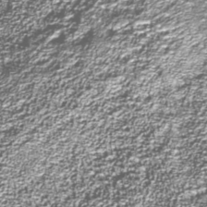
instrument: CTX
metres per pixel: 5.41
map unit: Nhu
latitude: -38.9542
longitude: -83.8772
